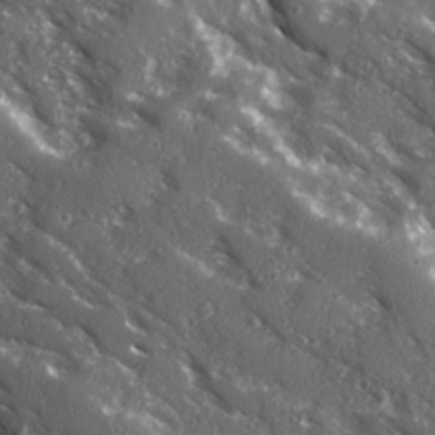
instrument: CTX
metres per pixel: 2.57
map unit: Ave
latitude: 15.7072
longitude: -130.8569
